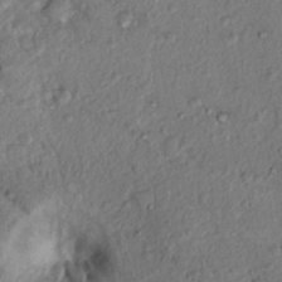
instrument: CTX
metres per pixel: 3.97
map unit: Hto
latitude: 14.9136
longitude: -30.1389
